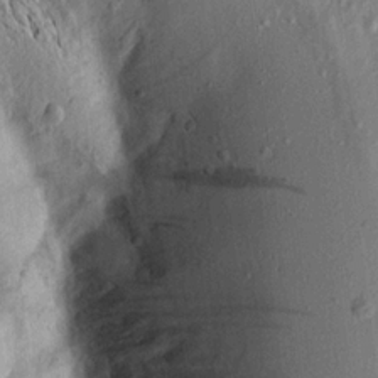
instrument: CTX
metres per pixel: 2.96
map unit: Aa
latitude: 16.1200
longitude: -148.4790
